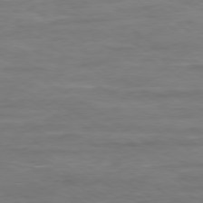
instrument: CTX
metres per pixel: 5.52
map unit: Ap
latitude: -80.1984
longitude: -104.0822
